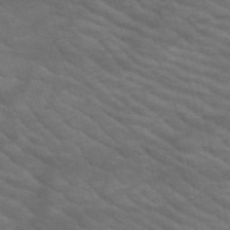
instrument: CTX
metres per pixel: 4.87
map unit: HNb
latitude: -53.2753
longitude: -44.6301
